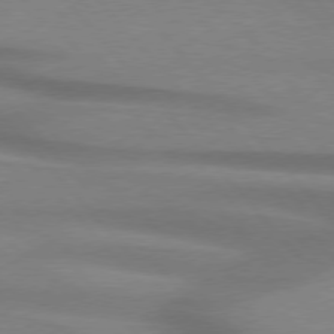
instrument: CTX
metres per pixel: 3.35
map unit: lApd
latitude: 76.4979
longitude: -86.3845
